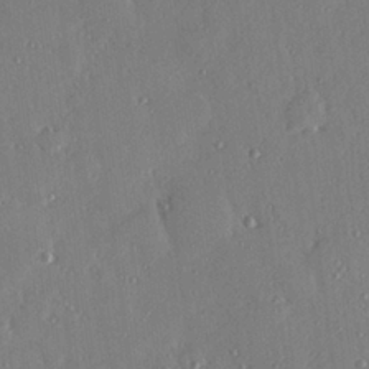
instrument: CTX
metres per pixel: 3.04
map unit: Hve
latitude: 26.4412
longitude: -93.3670
